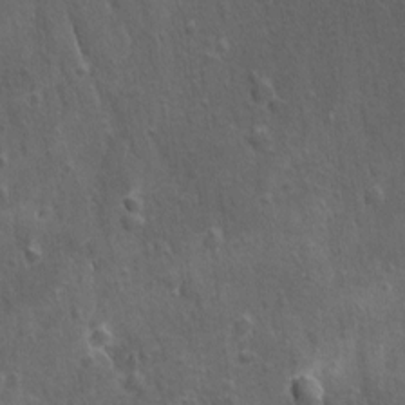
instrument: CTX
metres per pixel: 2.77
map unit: lAvf
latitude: -9.6155
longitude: -120.2712
